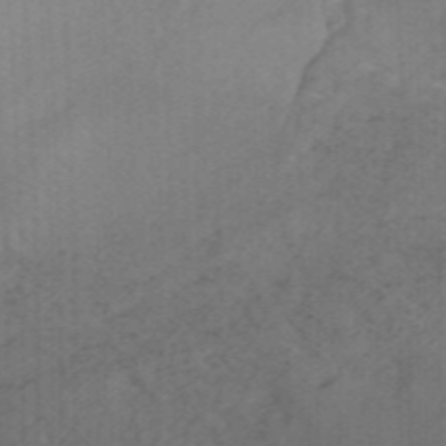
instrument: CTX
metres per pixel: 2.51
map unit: HNhu
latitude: -41.5966
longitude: 106.0661
